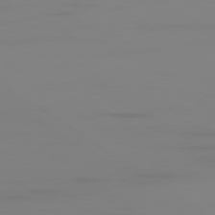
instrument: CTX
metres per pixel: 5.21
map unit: Ap
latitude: -78.6896
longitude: -79.1026
